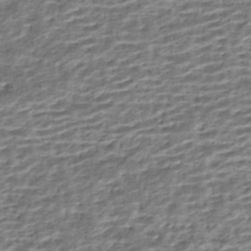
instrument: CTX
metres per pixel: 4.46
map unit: HNhu
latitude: -43.4832
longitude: 104.4818
